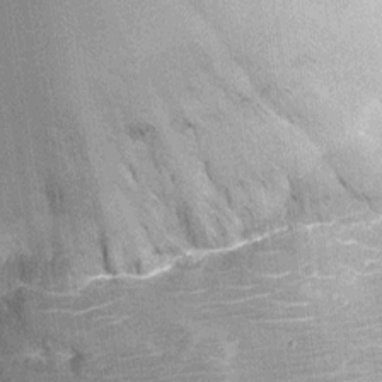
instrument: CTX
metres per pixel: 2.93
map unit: Ht
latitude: -12.3495
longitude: -23.7827
